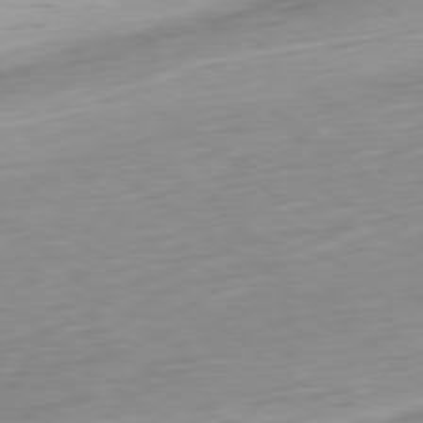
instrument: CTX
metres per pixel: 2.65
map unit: Ap
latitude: -79.1242
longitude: -92.4601
